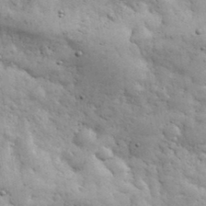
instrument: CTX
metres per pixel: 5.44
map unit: eHh
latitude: 33.8016
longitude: -69.8395
